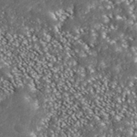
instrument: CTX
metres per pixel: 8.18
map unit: ANa
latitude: 43.6505
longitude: 36.8030
